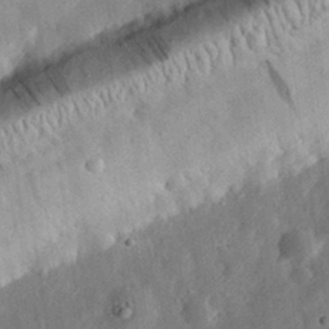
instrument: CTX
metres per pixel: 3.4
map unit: eHh
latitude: 31.3860
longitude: -76.6490
